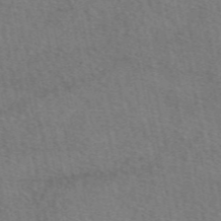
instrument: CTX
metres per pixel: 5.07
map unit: eAb
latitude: 51.1781
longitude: 115.3321
